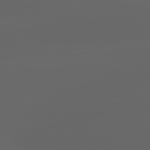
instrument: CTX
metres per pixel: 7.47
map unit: lApd
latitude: 83.0080
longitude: -136.9136
